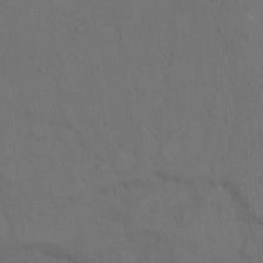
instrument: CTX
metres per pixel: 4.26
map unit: Hto
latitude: 7.9717
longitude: -60.8947
